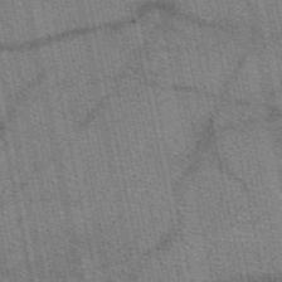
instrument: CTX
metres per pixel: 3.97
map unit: eAb
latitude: 50.2711
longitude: 114.5951
